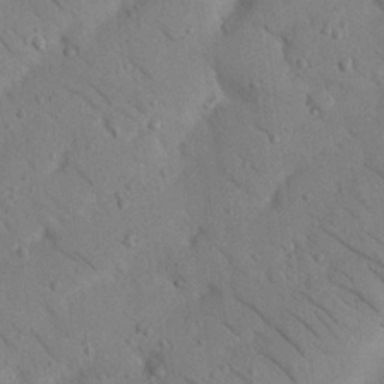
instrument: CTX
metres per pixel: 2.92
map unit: Nhu
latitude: 23.1592
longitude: -74.3278
